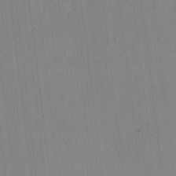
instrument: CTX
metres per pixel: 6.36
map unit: eHh
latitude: -3.5777
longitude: 17.6344
